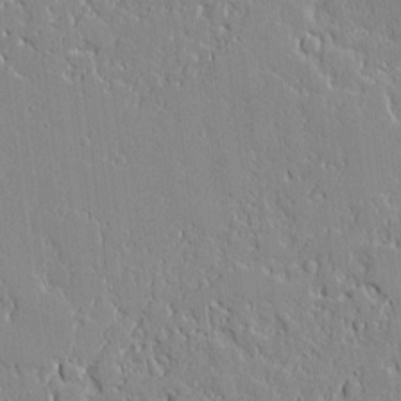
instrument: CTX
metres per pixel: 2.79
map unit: Aa
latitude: 10.7057
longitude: -129.3859
